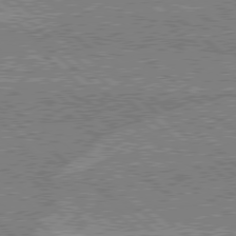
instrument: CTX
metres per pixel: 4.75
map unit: Hpe
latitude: 78.5546
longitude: -159.6694
